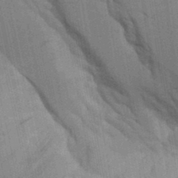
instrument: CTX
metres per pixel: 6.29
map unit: Aa
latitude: 9.8772
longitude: -126.9703
